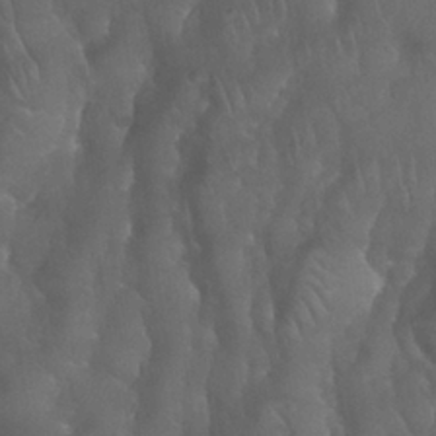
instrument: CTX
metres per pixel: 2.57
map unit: Nhu
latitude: 28.7624
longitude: -65.9339
